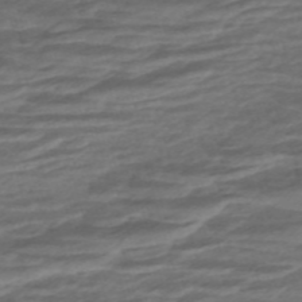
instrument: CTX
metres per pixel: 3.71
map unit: ANa
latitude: -45.1053
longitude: 104.9352
